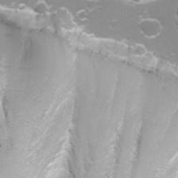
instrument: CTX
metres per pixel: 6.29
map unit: Nhu
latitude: -4.6140
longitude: -75.0458
